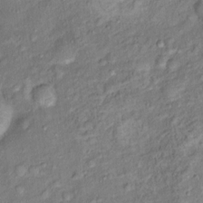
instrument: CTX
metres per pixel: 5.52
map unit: Ht
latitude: 13.6883
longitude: -41.0458
